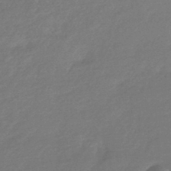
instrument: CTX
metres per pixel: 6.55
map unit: HNhu
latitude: -44.0472
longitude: 93.5399
